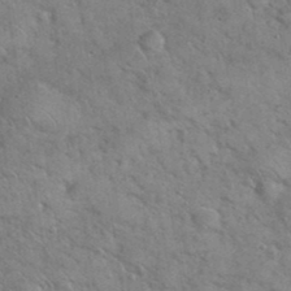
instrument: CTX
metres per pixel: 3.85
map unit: eHh
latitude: 37.4616
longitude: -65.5182
